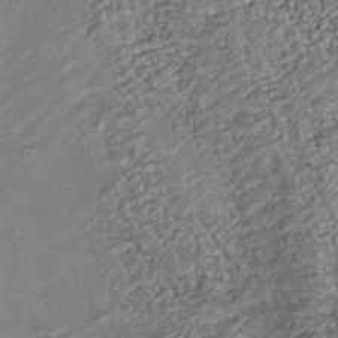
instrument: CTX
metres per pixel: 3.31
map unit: Nhu
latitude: -38.5574
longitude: -81.3293
